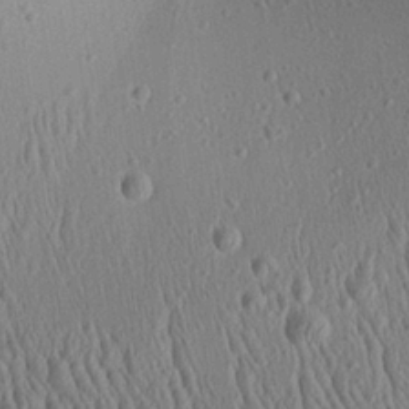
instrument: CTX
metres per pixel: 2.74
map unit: Aa
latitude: 25.7260
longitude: -135.6316
